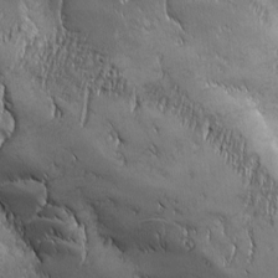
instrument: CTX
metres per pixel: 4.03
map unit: Ave
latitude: -7.1809
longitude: -121.6505
